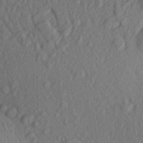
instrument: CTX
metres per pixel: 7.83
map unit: Aa
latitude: 27.1970
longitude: -144.1011
